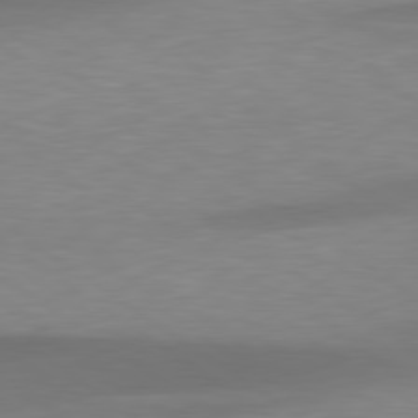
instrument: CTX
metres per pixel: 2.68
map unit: lApd
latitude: 79.4994
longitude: -94.5357
